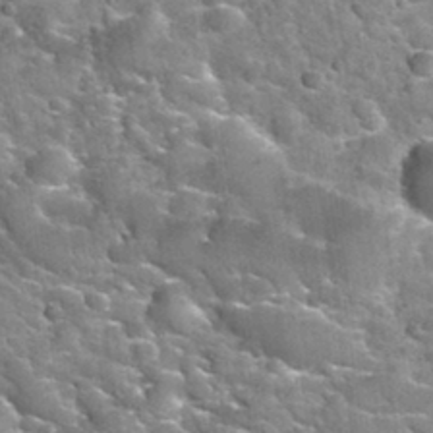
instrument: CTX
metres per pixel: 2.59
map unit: Nhu
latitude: 32.5167
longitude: -52.1578
